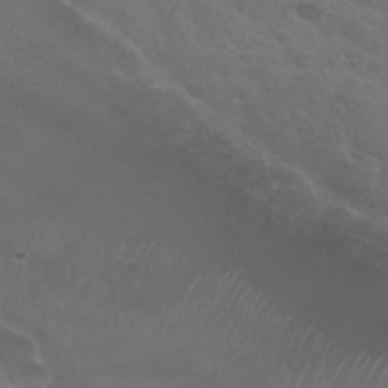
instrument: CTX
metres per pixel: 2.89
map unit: Nhu
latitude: 29.9150
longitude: -50.6679
